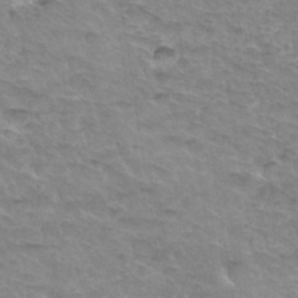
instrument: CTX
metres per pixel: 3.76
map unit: Hto
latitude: 33.9906
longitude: -46.7058
